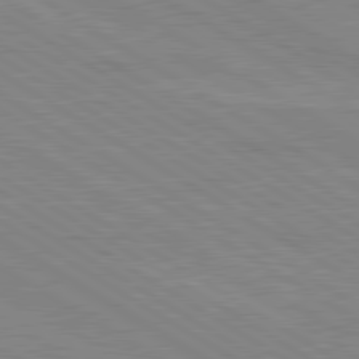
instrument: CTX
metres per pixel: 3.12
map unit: lApd
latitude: 80.2711
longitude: 123.1809
